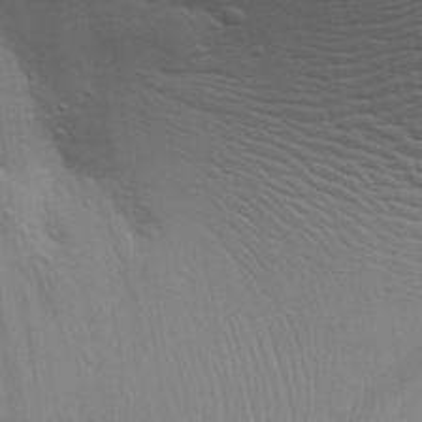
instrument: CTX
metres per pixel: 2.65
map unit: Aa
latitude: 27.3482
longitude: -136.8569
